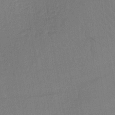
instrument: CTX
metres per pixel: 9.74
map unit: lHb
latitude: -41.5588
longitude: 67.7666
